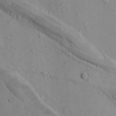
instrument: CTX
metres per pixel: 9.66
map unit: Ave
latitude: 11.4616
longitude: -103.9906
